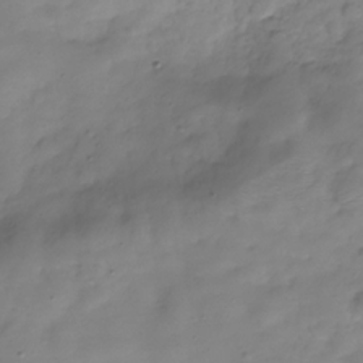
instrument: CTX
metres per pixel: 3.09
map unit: Hve
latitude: -29.7289
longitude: 94.1605
